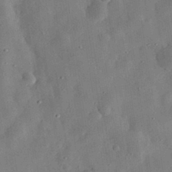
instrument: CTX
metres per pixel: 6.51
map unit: eHh
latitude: 32.2523
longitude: -76.3467
